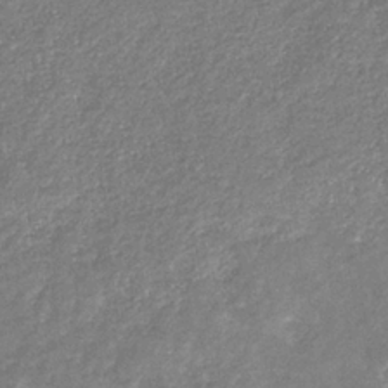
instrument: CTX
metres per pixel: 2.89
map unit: eHb
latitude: -34.5763
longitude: 74.7086
